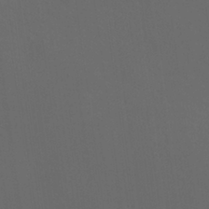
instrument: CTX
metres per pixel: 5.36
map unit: HNhu
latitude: 0.2144
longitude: -1.3859
